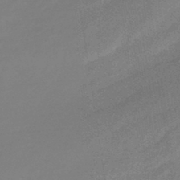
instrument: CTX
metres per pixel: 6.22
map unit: HNhu
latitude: -45.1053
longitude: 90.6330
